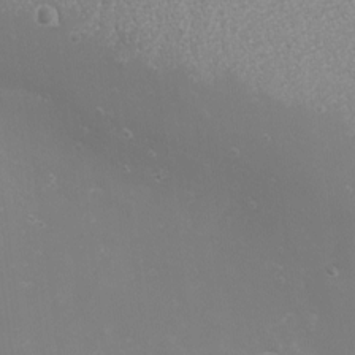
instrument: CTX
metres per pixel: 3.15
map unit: eHh
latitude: -4.5951
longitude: -74.6491
